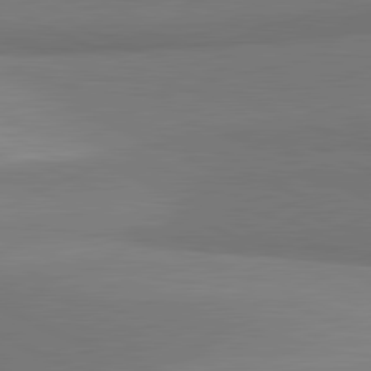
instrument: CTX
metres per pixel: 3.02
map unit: lApd
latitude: 81.8016
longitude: 154.4062
